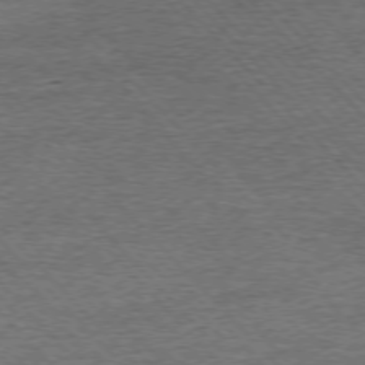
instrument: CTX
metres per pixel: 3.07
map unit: Ap
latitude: -76.3684
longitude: -96.9891
